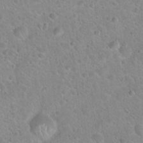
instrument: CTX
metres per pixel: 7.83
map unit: Hto
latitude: 21.9528
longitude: -50.7057
